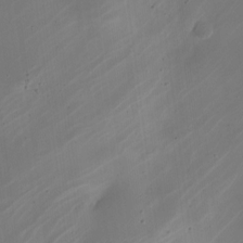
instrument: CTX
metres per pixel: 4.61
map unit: Nhe
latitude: -19.3510
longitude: 144.1984
